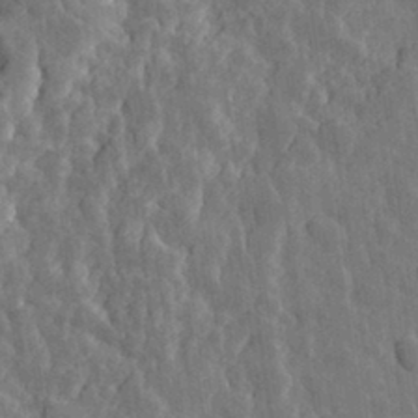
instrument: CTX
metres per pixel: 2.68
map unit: eHh
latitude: 31.7072
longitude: -79.9150
